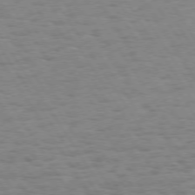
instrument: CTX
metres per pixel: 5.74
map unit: Hpe
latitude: 73.5183
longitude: -140.4601
